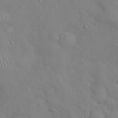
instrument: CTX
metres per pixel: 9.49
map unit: Hto
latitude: 19.0836
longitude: -53.6505
